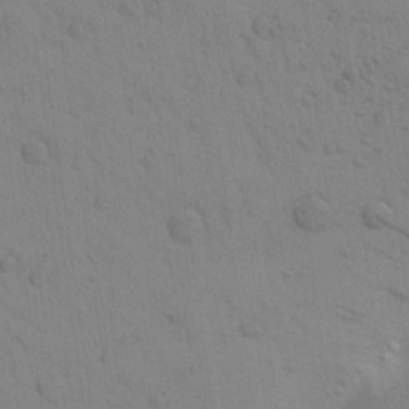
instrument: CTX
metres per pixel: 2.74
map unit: Aa
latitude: 23.1214
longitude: -148.5546
